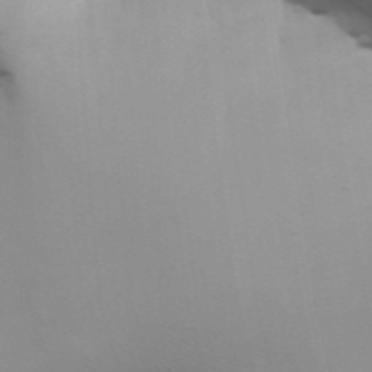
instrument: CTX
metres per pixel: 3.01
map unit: Aa
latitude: 31.8773
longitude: -141.1214
